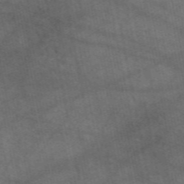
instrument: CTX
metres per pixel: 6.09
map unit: eAb
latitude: 51.3859
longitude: 109.7289
